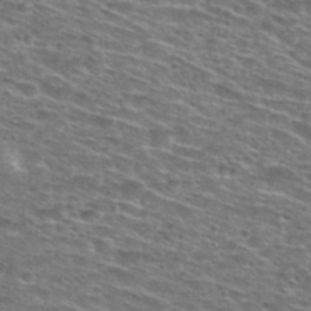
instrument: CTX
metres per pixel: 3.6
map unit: Hto
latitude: 28.5168
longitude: -48.8191
